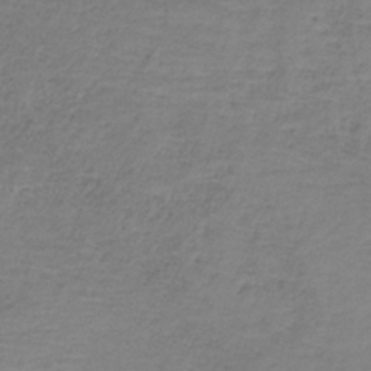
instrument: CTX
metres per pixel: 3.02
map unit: HNb
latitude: -35.1620
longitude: 53.2376
